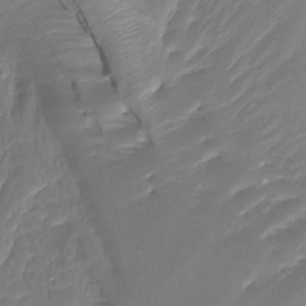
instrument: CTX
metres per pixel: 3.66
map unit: Htu
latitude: -15.7289
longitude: -46.2523
